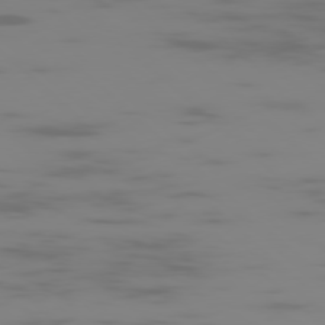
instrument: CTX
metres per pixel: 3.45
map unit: Ap
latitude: -77.9745
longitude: -63.3104
